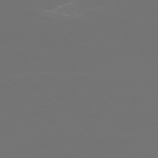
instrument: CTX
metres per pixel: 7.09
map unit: Ap
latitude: -75.3510
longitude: -76.3089
